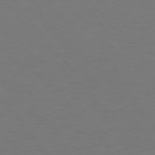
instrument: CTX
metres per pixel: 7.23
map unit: Hpe
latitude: 75.1592
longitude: -123.9150
